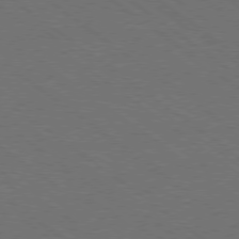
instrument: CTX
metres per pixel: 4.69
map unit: Ap
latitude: -79.1809
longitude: -64.2711
